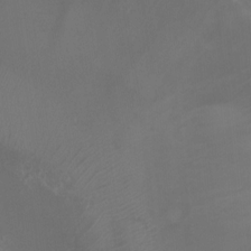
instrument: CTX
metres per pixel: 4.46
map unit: Nhu
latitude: 7.4804
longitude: -19.4804
